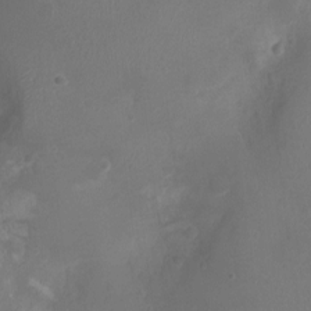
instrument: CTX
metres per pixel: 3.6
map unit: Ht
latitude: -3.8422
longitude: -16.4034
